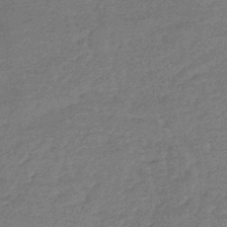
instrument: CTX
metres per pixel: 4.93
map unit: lHb
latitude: -42.4817
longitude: 66.6896
